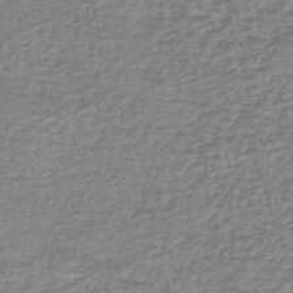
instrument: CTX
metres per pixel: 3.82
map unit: lHb
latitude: -41.6533
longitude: 70.5007
